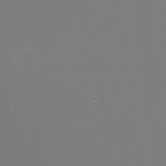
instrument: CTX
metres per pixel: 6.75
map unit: eHh
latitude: -6.1794
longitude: -83.3292
